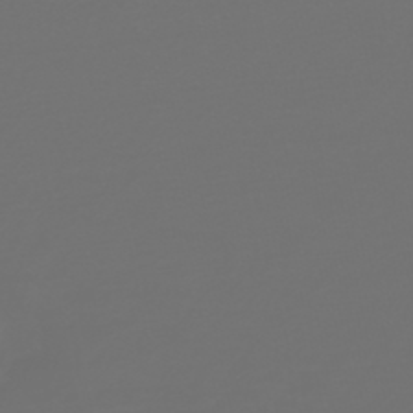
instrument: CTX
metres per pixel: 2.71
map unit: HNb
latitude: -47.2943
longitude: 56.5762
